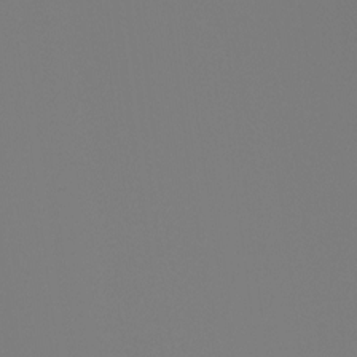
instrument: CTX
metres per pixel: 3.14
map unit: Ht
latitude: -4.5762
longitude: -61.4237
